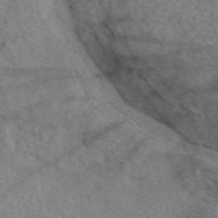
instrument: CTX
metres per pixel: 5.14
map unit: eAb
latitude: 49.8205
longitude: 116.8974
